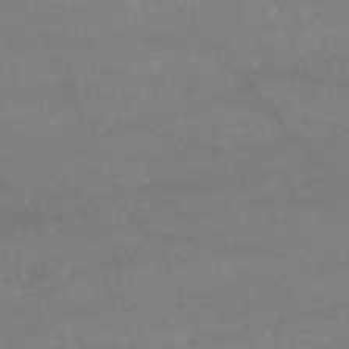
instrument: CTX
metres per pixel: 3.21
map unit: HNb
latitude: -53.7099
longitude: -34.5734
